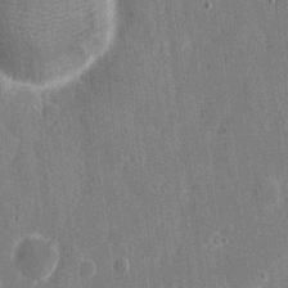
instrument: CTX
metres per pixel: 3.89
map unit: eHh
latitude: 6.8758
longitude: -67.9717
